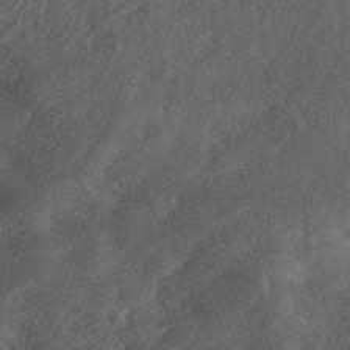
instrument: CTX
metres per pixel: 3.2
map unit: ANa
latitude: 37.4805
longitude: 17.7478
